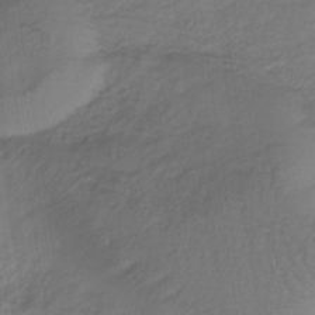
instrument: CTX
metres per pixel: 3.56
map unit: lHb
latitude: -34.8786
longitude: 71.1809
